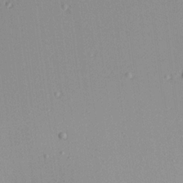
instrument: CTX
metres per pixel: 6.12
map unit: Aa
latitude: 19.3859
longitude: -140.7246
